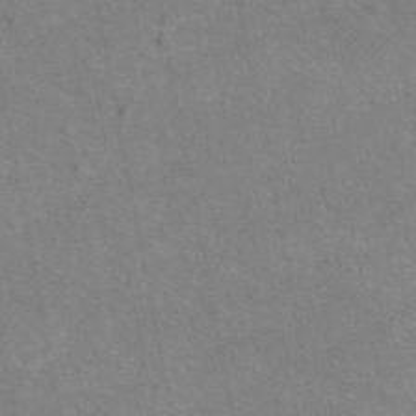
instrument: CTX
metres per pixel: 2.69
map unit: eAb
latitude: 47.9717
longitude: 114.1983
